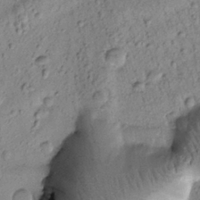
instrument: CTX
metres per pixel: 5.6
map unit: Htu
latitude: -0.5385
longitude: 173.3321
